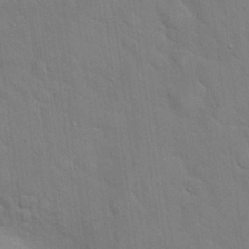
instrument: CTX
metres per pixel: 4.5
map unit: Hto
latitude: 21.5182
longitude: -52.1956
